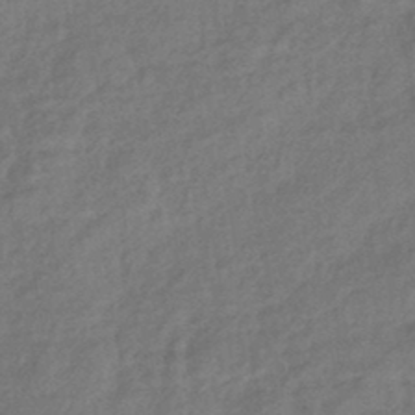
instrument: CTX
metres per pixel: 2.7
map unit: eHb
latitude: -42.6329
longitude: 83.7477
